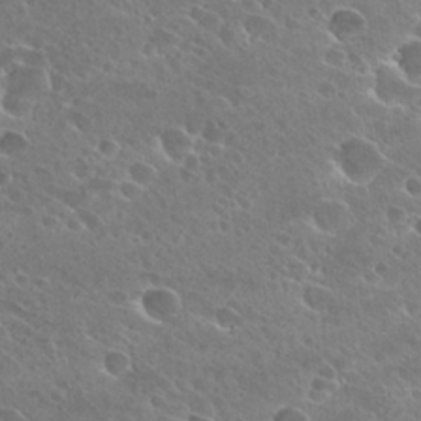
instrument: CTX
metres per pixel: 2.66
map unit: Hto
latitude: 26.8002
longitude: -40.4601
